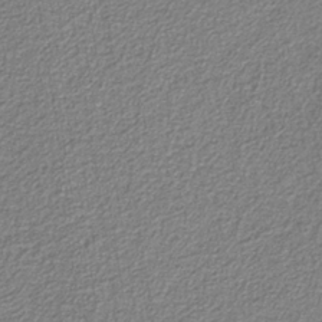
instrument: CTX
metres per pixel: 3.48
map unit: eAb
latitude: -38.3118
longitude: 52.4251
